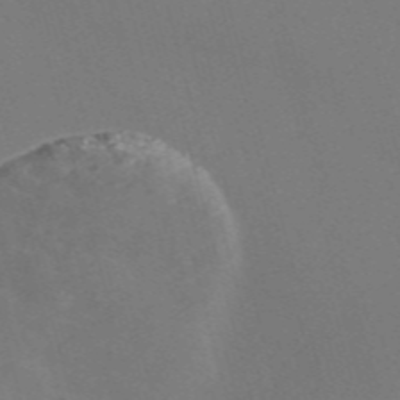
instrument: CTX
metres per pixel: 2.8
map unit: Nve
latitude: -58.1038
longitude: 57.2754
